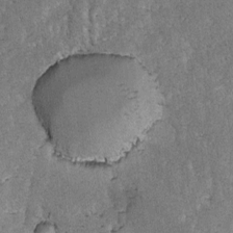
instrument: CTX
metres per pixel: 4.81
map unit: lAvf
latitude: -8.3117
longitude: -111.9717
